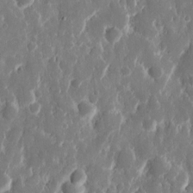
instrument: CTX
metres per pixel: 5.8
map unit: eHh
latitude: 12.4034
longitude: -72.1578
